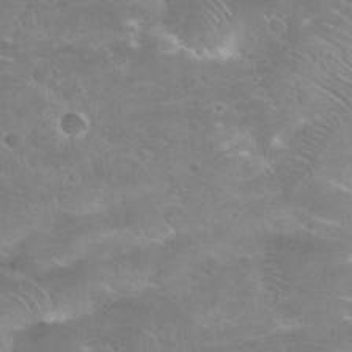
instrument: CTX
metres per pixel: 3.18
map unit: Nhu
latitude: 30.8191
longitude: -54.4601
